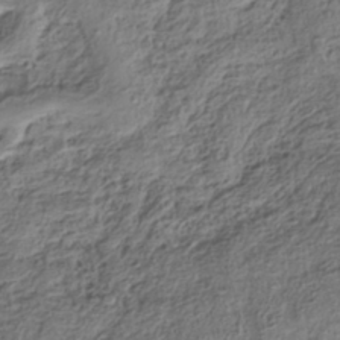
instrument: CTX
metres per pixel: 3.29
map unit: HNhu
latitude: -39.3321
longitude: 107.2754
